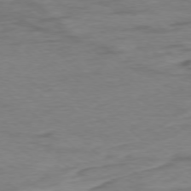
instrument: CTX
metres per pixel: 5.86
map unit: Ap
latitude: -76.6518
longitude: -77.3292
